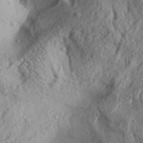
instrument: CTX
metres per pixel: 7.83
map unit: Aa
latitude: 31.0081
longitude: -137.0270
